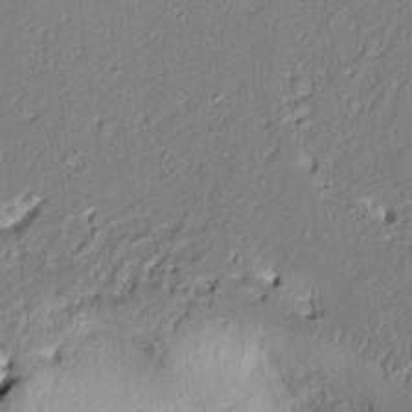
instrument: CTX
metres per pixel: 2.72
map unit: Aa
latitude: 8.9325
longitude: -133.1781
